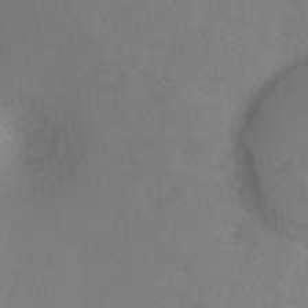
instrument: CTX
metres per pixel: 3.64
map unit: Hto
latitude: 2.7246
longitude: -35.5182
